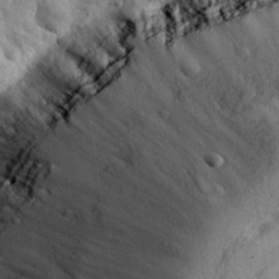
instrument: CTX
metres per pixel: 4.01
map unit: eHh
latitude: 29.9906
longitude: -78.9892
